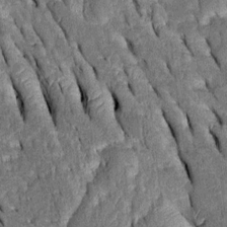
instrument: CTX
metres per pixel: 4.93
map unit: Htu
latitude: -1.1243
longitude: 150.1038
